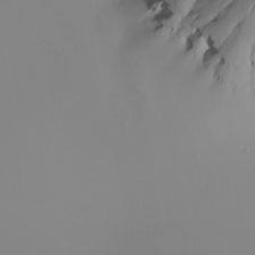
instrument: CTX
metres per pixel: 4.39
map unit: Nhu
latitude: -5.3320
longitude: -94.3279
